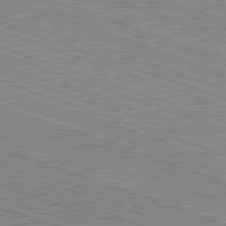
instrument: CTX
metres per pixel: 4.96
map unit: Hpe
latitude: -82.6518
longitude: 8.5196
